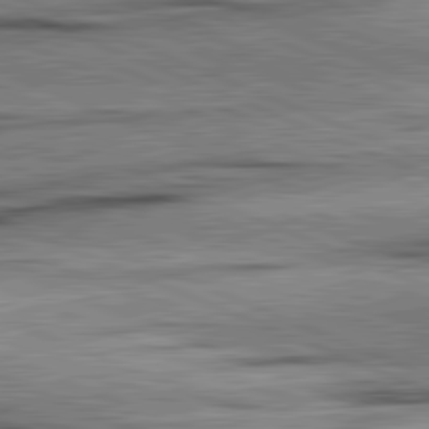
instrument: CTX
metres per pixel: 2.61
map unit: lApd
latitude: 82.0633
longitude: -167.3859
